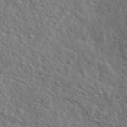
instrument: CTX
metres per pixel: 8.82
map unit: lHvf
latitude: 38.0633
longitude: -87.5371
